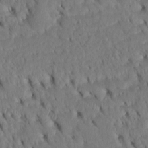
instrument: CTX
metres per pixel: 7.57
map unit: Htu
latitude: -3.1620
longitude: 152.2928
